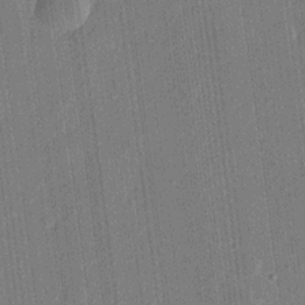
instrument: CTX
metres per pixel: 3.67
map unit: lHvf
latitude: 22.6490
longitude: 144.7085
